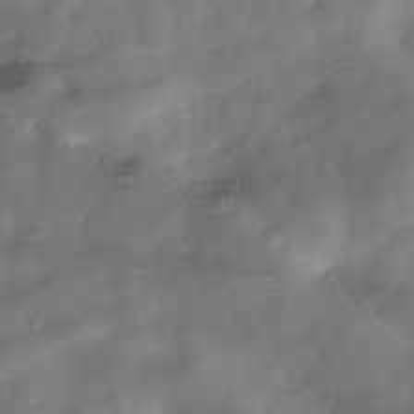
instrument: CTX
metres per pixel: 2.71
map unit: Hve
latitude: -31.0297
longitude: 94.9919
